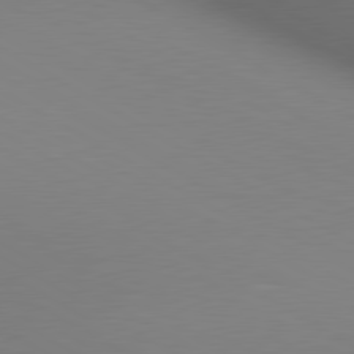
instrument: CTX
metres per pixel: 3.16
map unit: lApd
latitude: 80.2711
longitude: 132.8786
